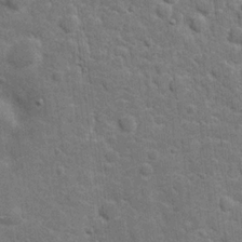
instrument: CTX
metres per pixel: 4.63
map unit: Hve
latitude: 19.4993
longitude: 151.6722
